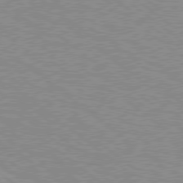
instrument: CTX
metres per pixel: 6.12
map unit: Hpe
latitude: 78.3656
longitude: -164.0633
